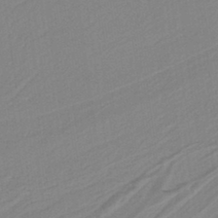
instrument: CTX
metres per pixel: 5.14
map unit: HNb
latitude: -37.6721
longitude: 56.3684
